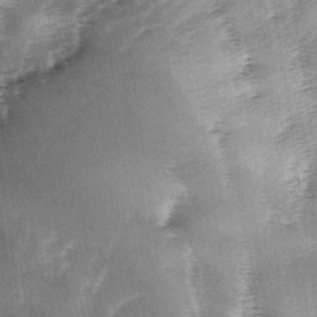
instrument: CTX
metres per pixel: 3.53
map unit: lAa
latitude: -4.4818
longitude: -125.2159
